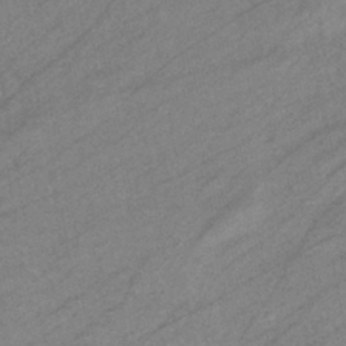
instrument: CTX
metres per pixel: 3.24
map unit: eHb
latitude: -40.8975
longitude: 83.2565
